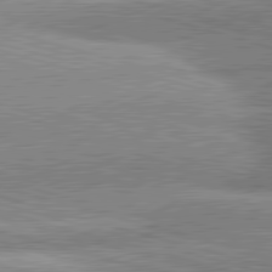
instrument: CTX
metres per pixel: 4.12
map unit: lApd
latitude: 81.3482
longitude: -162.9514
